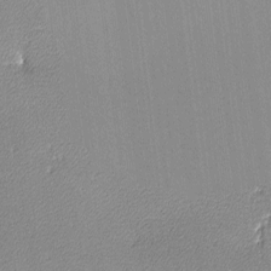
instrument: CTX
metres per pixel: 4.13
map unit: lHvf
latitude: -12.5574
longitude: -103.4804
